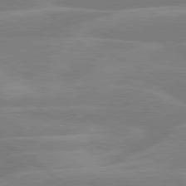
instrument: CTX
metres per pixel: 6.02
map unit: lApd
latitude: 79.4616
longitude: -122.4601
